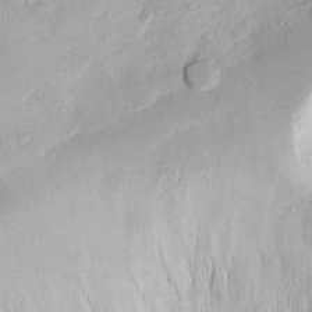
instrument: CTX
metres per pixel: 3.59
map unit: Htu
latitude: -4.1605
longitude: 159.4454
